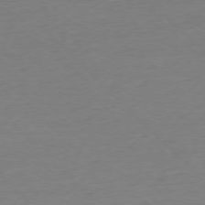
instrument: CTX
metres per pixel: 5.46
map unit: Ap
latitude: -77.0675
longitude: -92.4034
